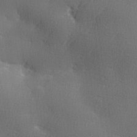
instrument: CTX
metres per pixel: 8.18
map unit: lHvf
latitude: 25.8205
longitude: 141.2187
